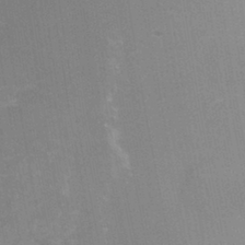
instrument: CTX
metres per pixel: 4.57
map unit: Nhu
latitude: -22.6141
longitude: -56.2522
